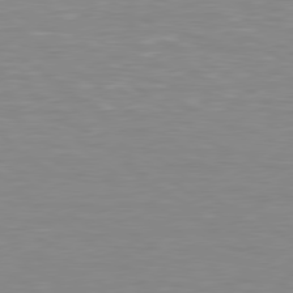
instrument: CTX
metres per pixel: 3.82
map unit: lApd
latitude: 79.1214
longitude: -89.2726
